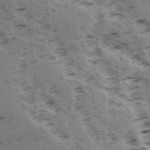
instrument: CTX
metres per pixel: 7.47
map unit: Ave
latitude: 15.0081
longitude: -104.4979
